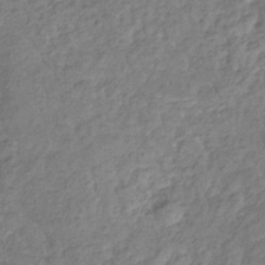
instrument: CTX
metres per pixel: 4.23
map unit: eHb
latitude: -32.2929
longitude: 73.2565
